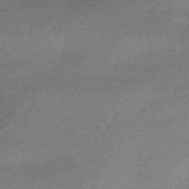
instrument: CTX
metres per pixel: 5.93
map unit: HNhu
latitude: -43.9745
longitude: 92.9920
